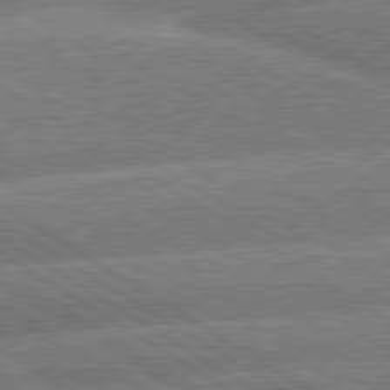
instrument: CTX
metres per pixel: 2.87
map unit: lApd
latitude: 79.9339
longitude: -158.1011
